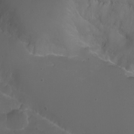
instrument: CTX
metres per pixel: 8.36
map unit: eHh
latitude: -6.8219
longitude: -76.4412
